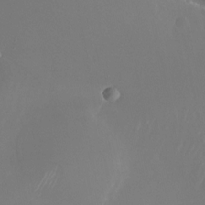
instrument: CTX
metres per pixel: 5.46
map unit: Nhu
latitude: -24.0283
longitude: -72.3468
